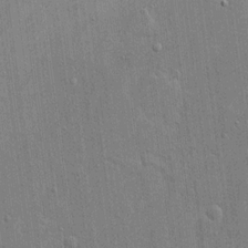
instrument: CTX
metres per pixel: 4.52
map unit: eHh
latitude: 14.4979
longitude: -68.9514
